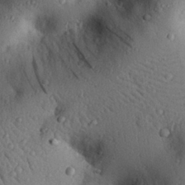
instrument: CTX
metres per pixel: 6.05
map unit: eHh
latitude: 25.2725
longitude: -76.8569
